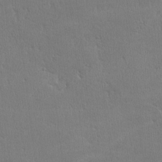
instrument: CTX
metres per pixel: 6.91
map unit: lHvf
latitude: -11.8611
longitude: -101.0836
